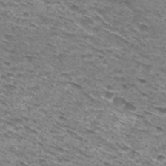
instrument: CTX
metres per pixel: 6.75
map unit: Hto
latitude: 30.1956
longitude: -46.1767
